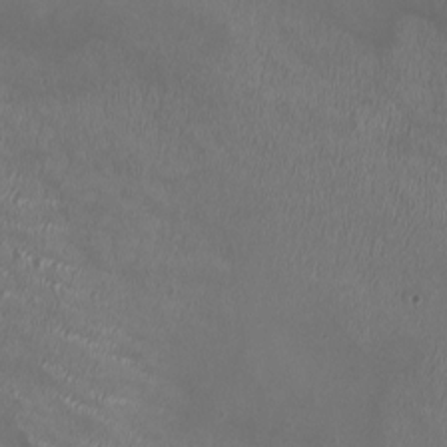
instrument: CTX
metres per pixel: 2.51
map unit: HNhu
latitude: 0.5923
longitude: -3.0080
